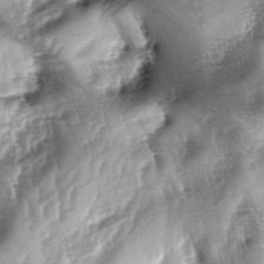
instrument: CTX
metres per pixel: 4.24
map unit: lAa
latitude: -4.8219
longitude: -127.7639
